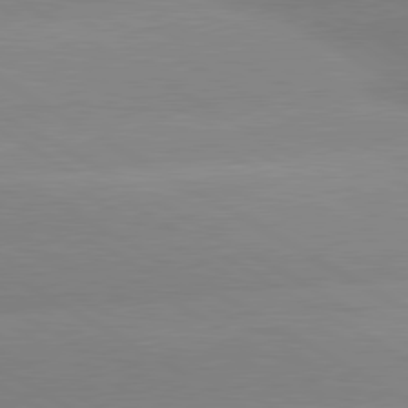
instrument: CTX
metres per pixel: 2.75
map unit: lApd
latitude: 80.5357
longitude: -152.4223
